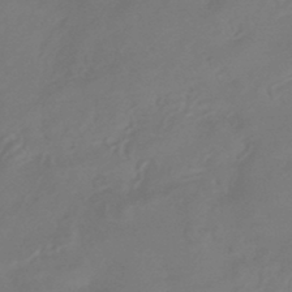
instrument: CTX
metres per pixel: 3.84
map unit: HNhu
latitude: -43.5588
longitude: 92.3873
